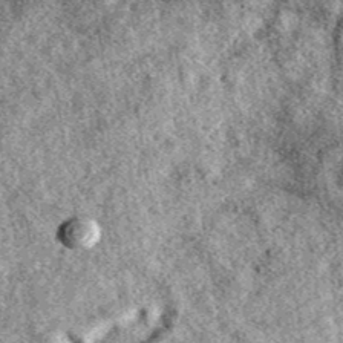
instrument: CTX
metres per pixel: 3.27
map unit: eAb
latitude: 39.4804
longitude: 111.1809
